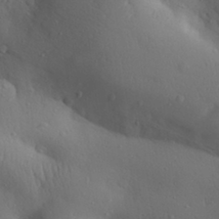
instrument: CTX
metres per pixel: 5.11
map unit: Aa
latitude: 31.1970
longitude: -143.3671
